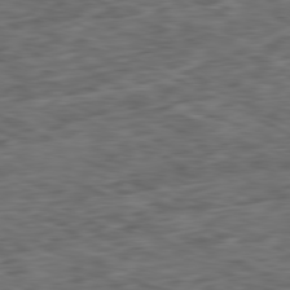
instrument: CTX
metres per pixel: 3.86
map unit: Ap
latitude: -80.9353
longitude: -72.6491
